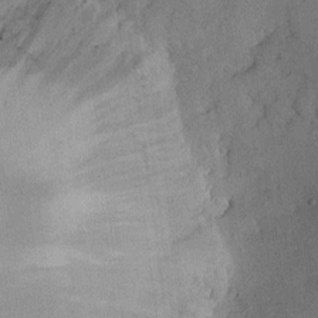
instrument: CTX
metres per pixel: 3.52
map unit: Hto
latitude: 11.0648
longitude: -58.4790
